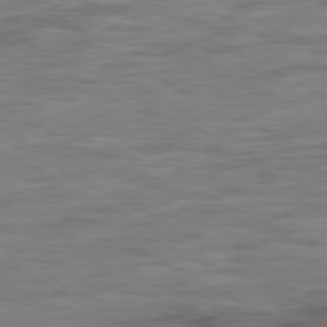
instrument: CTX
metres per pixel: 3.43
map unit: Ap
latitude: -81.3510
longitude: -77.7827
